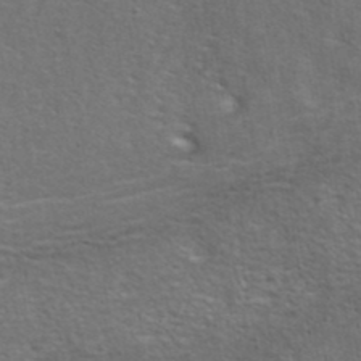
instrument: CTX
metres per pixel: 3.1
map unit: ANa
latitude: 39.5371
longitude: 22.3684
